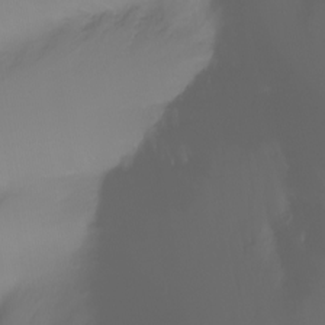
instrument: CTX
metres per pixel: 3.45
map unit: Nhu
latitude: -11.8234
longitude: -64.1956
